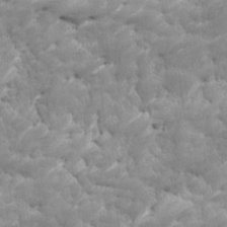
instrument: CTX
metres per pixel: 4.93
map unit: Ave
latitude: 16.6868
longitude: -135.7827
